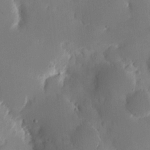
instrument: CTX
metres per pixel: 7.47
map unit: eHh
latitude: 11.2159
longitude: -67.9150
